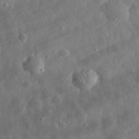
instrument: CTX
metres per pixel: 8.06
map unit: eHh
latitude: 32.3089
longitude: -78.4979
